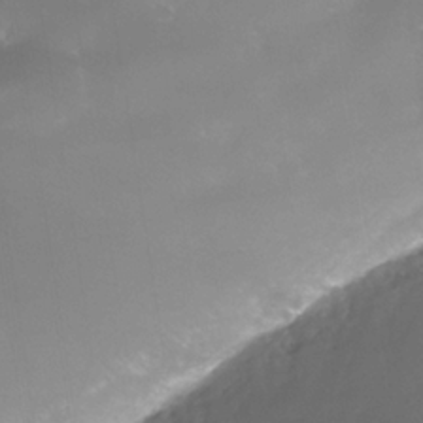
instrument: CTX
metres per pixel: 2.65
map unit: Nhe
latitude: -35.1431
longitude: -145.4804
